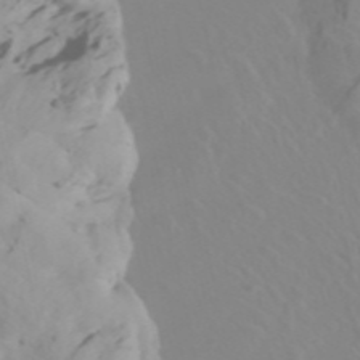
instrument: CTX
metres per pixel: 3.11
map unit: Htu
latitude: -4.8597
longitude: 137.7288
